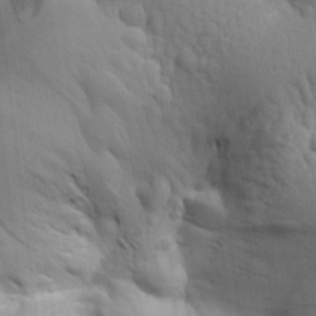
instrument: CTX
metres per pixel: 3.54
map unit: Aa
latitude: 27.0648
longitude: -143.4427
